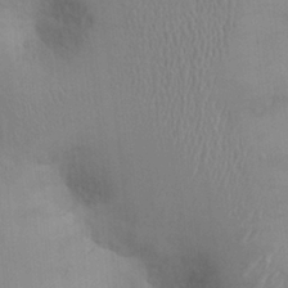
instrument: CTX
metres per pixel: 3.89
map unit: Ht
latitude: 0.4601
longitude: -14.0822
